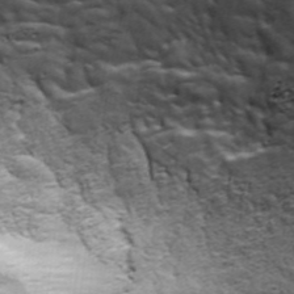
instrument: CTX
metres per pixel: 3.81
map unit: ANa
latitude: 43.7639
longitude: -85.8961
